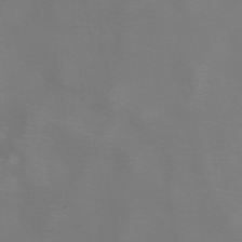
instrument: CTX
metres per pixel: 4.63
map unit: Nhu
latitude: -8.2172
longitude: -85.1403
